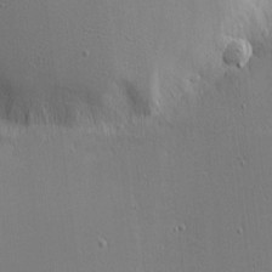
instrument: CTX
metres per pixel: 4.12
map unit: eHh
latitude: -4.1416
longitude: -82.6868
